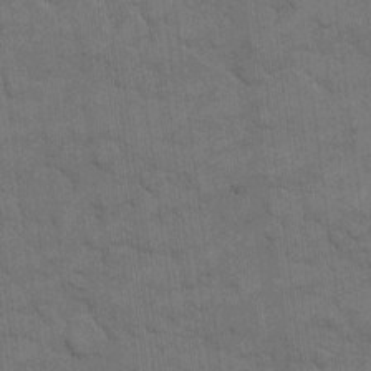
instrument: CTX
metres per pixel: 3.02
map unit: eHh
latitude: 13.0648
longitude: -65.3671
